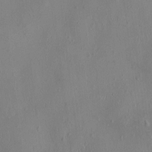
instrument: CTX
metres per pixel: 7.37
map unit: HNhu
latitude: 3.1781
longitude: -7.3104
